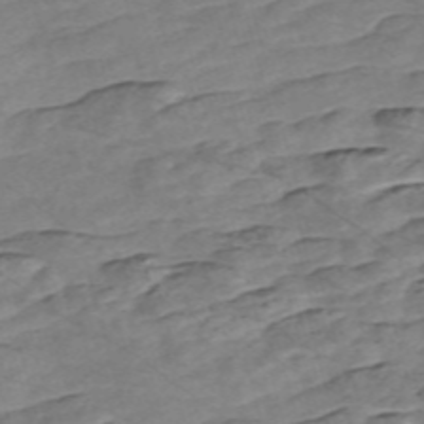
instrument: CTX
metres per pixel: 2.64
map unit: Nve
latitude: -58.4251
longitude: 54.2173
